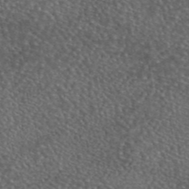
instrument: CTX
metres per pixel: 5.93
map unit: eAb
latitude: 45.6883
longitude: 113.8423
